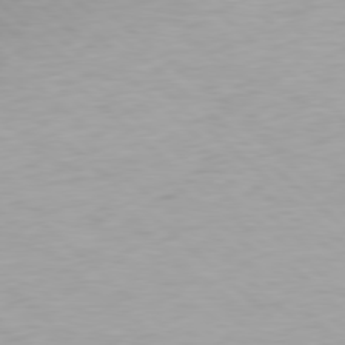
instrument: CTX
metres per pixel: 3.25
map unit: Hpe
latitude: 78.2523
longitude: -170.4223
